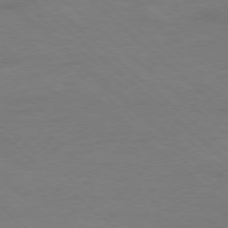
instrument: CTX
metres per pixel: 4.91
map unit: Ap
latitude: -78.0283
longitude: -61.8394
